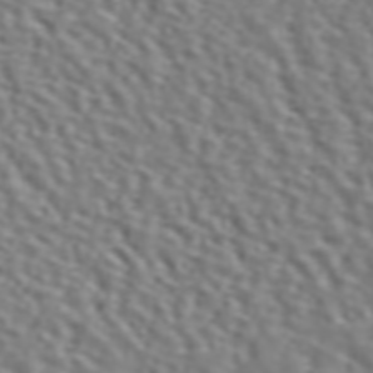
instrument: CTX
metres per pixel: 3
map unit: ANa
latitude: 45.8961
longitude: 48.9353
